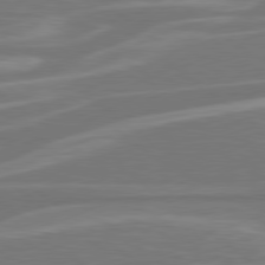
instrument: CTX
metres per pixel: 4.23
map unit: Hpe
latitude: 79.0648
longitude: -126.1578
